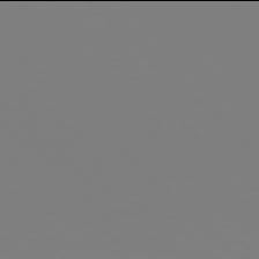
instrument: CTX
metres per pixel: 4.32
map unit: Hpe
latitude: 77.9906
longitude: -172.8757
